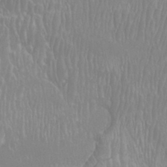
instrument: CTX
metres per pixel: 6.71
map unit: Htu
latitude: -8.7085
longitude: -76.3089
